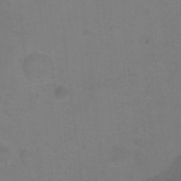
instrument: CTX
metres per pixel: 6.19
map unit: Ht
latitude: 0.9891
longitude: -33.6316
